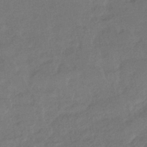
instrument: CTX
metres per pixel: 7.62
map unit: HNhu
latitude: -42.9352
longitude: 95.5777
